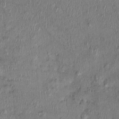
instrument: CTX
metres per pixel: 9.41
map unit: Nhu
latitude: -0.7841
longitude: -14.3090
